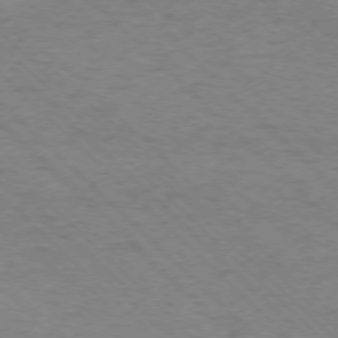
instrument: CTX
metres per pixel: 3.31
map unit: Ap
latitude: -75.5777
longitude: -79.9339
